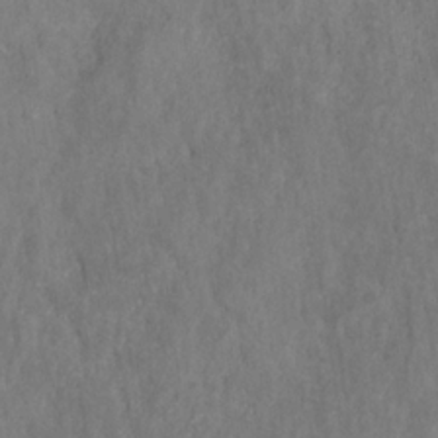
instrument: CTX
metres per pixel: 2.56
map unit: HNhu
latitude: -28.4629
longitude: 73.2187
